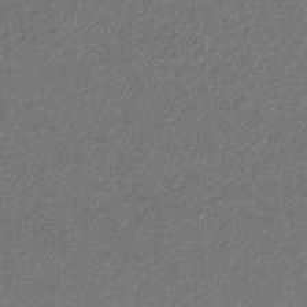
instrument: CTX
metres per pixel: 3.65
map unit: eHb
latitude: -32.0094
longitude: 69.1053
